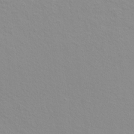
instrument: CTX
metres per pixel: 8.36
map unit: Hto
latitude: 7.7639
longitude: -31.2537
